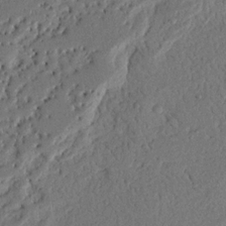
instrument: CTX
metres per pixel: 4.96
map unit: Nhu
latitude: 19.7449
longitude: -77.6882
